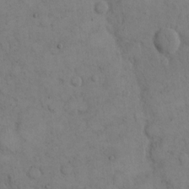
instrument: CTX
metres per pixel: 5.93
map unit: eHh
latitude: 14.5357
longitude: -67.3103
